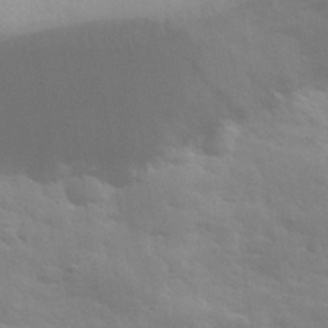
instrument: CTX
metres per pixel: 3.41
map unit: eHh
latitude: 32.3278
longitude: -70.3089
